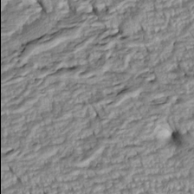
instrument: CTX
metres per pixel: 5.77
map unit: Htu
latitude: -5.7666
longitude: 154.0094
